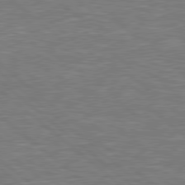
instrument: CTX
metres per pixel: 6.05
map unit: Hpe
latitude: 78.6491
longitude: -152.6491
